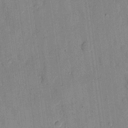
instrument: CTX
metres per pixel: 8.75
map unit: eHh
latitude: 7.1025
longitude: -66.4601
